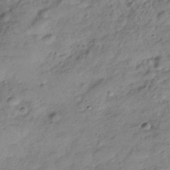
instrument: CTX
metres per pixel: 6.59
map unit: Hve
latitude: -28.8597
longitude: 94.6707
